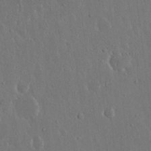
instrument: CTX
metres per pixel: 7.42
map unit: Nhu
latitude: 19.1025
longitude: -72.5546
